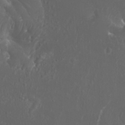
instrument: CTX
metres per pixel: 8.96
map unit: Htu
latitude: -11.3510
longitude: -73.4426
